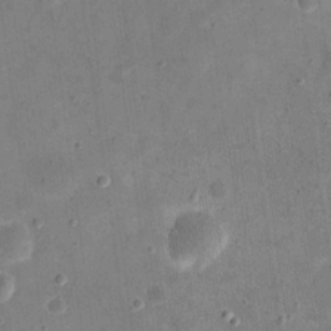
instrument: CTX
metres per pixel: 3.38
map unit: eHh
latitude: 21.6127
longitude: -66.4790
